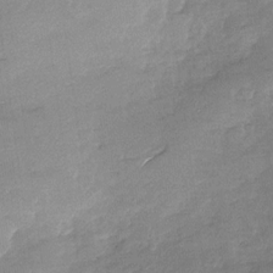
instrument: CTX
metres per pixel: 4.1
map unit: Nhu
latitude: -27.9178
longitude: -62.1200
